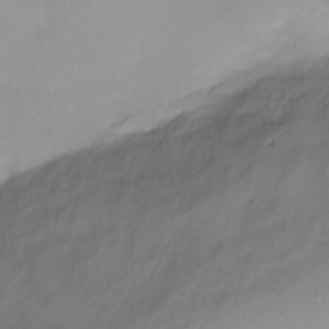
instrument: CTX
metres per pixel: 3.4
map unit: Ht
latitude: -1.1432
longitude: -19.7827
